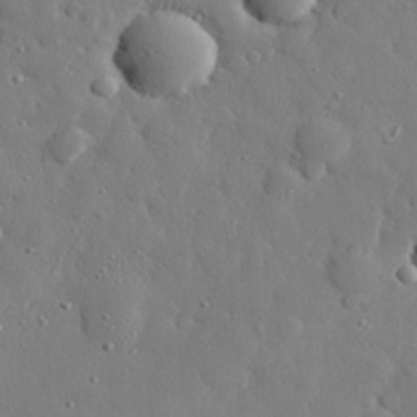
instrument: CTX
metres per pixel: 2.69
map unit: eHh
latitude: 27.5560
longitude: -78.7058
